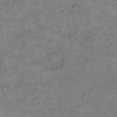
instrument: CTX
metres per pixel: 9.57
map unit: Hto
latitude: 10.5357
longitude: -60.2144
